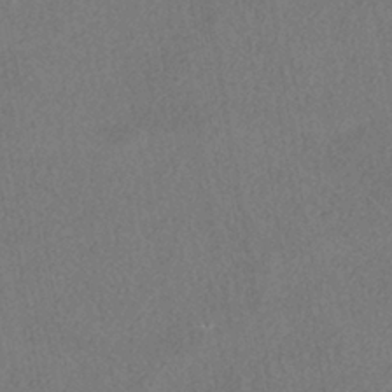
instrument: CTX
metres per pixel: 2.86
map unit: HNhu
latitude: -40.1795
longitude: 102.5196
